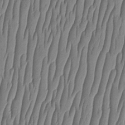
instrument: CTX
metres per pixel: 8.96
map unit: HNhu
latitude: -2.9541
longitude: 13.9178
